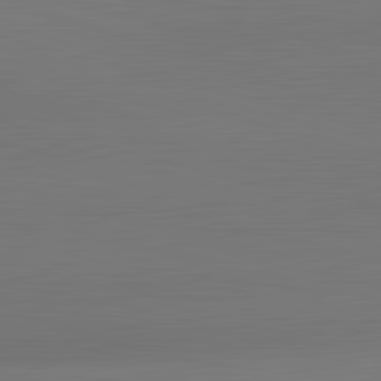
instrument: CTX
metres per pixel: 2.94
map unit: lApd
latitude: 83.6127
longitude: -133.1403
